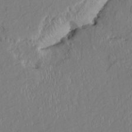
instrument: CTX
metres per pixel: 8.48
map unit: HNhu
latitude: 4.4979
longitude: -4.5924
